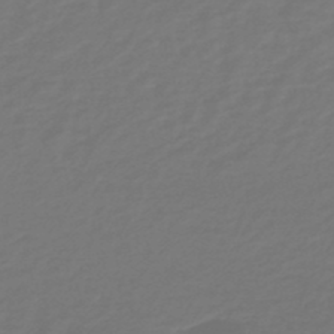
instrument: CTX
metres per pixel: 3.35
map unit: lHb
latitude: -47.4454
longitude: 65.6155
